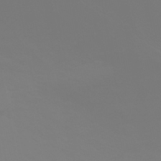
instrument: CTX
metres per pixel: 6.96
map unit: HNhu
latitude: -45.7289
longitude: 90.4818
